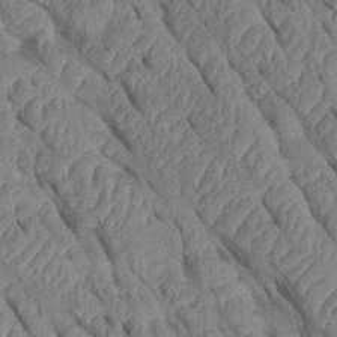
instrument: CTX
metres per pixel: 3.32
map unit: Htu
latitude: 0.9136
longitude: 147.6344
